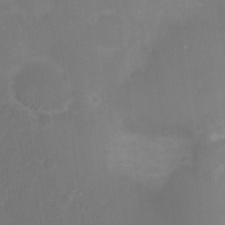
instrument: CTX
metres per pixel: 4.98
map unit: Nhu
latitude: 4.5168
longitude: -16.9892
